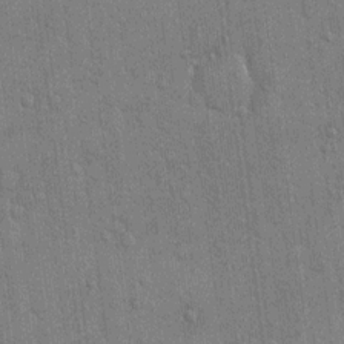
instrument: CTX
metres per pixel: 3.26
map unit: eHh
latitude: 14.9325
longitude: -69.1214
